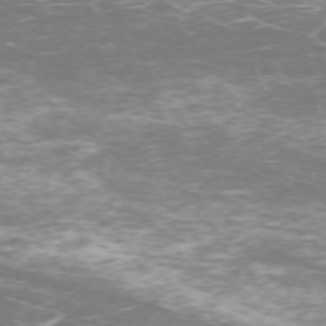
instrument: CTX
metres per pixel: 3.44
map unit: Hpe
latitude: -71.7100
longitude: 7.9178
